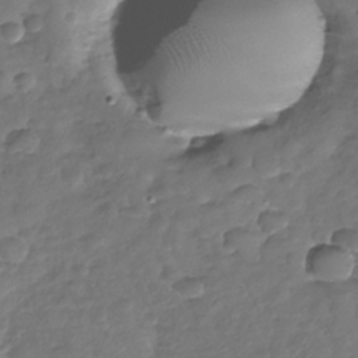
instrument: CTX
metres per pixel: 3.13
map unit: Nhu
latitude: -30.2739
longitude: -61.4426
